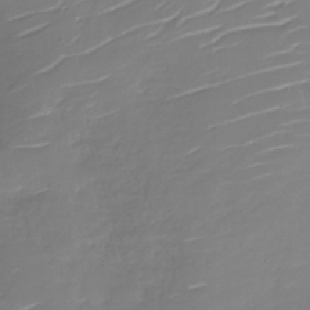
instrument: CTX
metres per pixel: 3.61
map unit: Nhu
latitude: -29.1053
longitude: -77.9528
